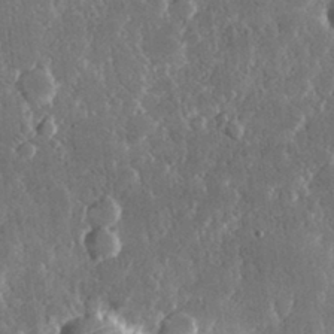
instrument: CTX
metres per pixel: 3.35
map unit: lHvf
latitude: 31.6127
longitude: -91.6127
